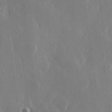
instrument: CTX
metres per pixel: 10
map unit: Hve
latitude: 27.4993
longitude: 150.2928
